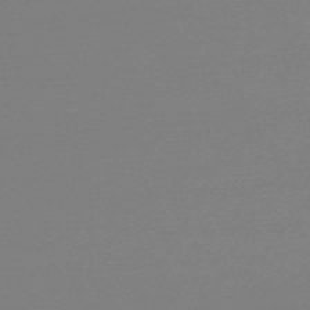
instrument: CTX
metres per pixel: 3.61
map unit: lHb
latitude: -47.8800
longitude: 68.0283
